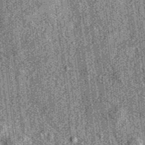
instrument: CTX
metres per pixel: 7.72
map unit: eAb
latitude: 36.6112
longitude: 107.3132
